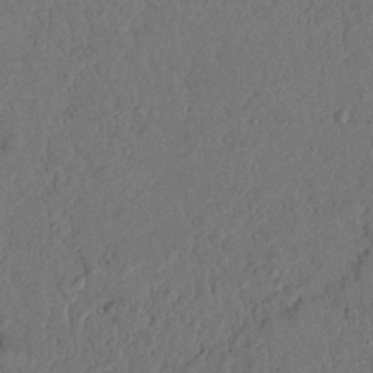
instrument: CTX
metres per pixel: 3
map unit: Nhu
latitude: 18.1766
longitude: -77.6505
